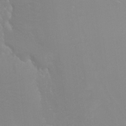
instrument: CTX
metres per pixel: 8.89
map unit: Ht
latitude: -4.1983
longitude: -26.3278
